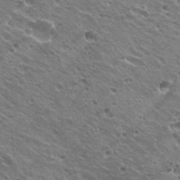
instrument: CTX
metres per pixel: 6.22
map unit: Hto
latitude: 23.0269
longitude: -31.7072
